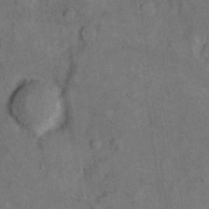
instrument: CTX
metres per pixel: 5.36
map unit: Hto
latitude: 8.2334
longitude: -36.0444
